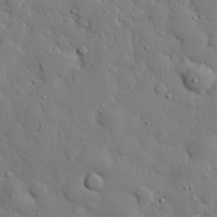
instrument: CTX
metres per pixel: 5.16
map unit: eHh
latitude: 27.5749
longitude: -78.4790
